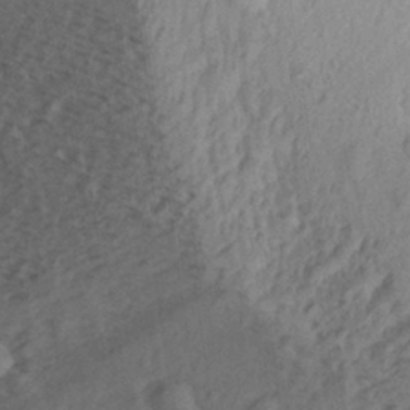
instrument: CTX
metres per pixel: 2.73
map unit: Aa
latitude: 30.1200
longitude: -135.8016
